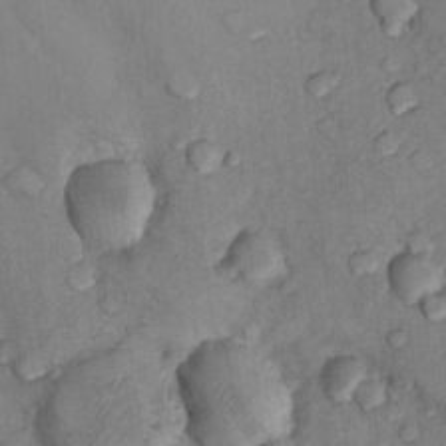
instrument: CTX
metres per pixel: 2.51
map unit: Nhu
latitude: 9.0459
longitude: -25.6693
